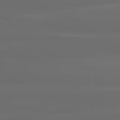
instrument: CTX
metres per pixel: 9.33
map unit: lApd
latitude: 80.7813
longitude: -136.2523
